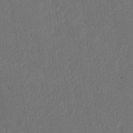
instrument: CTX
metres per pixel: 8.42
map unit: lAvf
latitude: -7.8044
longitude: -114.4223
